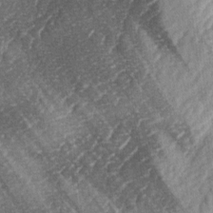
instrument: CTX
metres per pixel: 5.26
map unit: lAa
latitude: -4.8786
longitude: -127.2915
